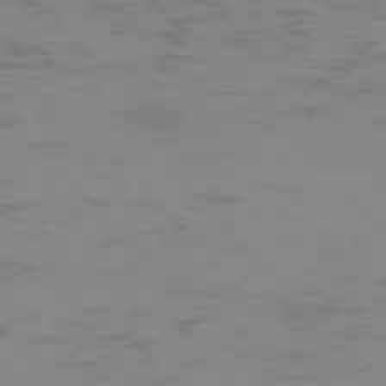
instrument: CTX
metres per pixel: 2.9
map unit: Hpe
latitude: -75.3699
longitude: -19.8205
